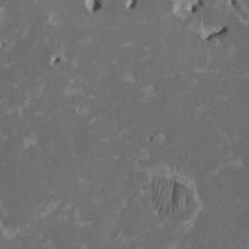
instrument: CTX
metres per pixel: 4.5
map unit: HNhu
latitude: 1.7071
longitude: -4.7813
